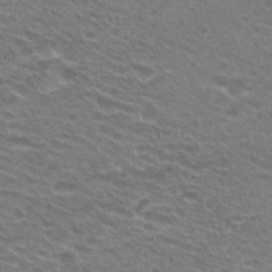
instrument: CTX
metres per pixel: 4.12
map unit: Hto
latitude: 25.5749
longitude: -30.0633
